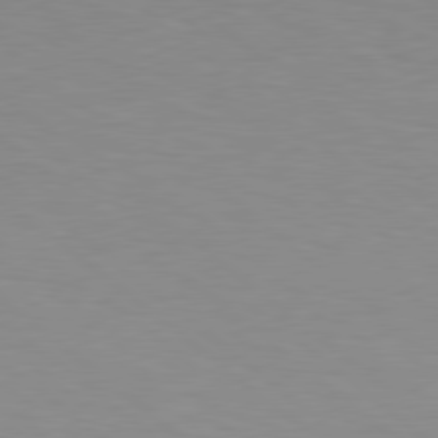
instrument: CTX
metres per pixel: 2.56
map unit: Hpe
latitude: 79.0081
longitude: -161.9339
